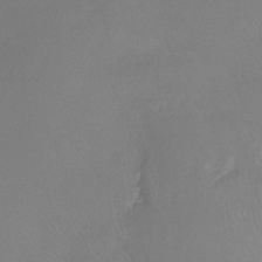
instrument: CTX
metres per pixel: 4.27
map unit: Htu
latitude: -13.2565
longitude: -47.3104
